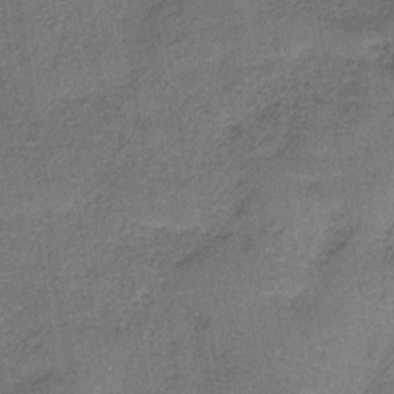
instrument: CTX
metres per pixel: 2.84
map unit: HNb
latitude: -35.5588
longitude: 54.3873
